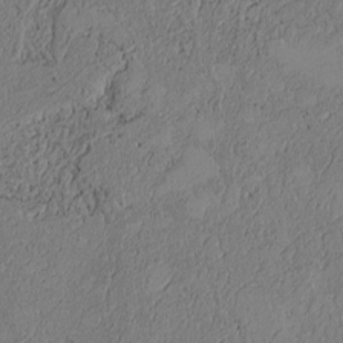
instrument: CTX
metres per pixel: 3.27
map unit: Htu
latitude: 2.4034
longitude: 149.7100
